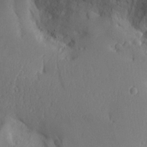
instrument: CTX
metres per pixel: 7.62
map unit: Aa
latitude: 30.4601
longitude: -140.8380
